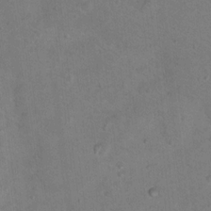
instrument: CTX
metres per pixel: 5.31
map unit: Nhu
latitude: 13.6883
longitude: -36.7435
